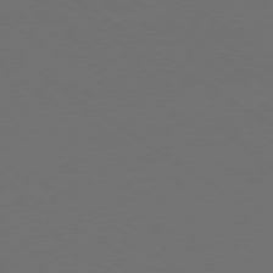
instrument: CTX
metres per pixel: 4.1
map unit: Ap
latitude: -79.3320
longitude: -61.5182
